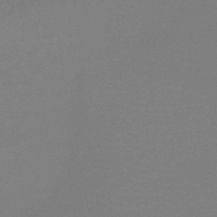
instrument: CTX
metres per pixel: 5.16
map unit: lHb
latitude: -46.0661
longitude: 66.1039
